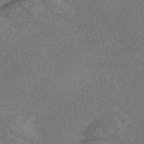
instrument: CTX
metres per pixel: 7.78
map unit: Nve
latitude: -56.5951
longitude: 60.4062
